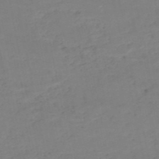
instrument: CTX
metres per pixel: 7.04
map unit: HNb
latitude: -52.5951
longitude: -51.7827
